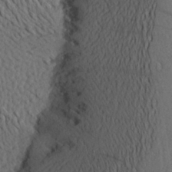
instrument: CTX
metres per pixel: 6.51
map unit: Aa
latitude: 25.4993
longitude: -145.9717
